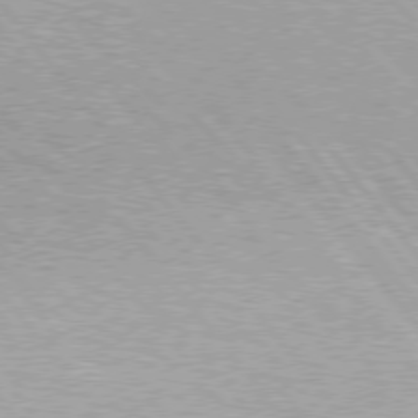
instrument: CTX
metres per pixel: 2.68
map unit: Hpe
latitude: 76.1955
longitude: -156.4223
